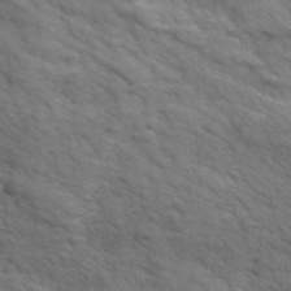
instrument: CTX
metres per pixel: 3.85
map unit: Ave
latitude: 18.1011
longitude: -132.2712
